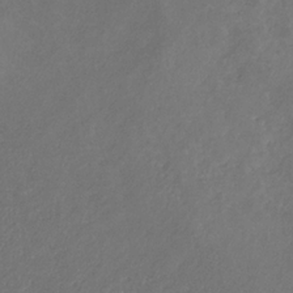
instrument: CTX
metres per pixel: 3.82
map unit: HNb
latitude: -30.8975
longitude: 63.9556
